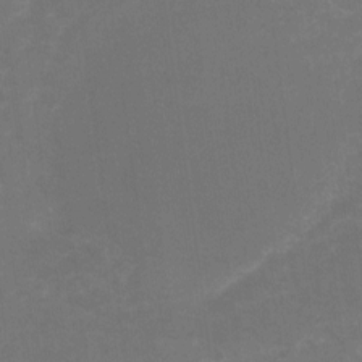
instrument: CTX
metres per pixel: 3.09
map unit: Nhu
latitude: -15.6911
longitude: -58.3089
